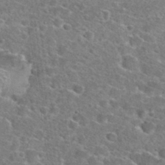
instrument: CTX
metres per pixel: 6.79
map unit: Hto
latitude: 24.6301
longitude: -47.2915
